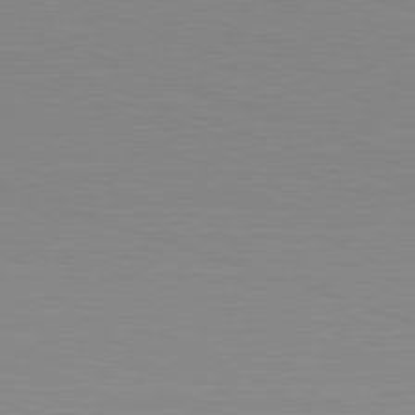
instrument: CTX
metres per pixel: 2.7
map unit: Hpe
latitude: -82.7274
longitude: 7.5966
